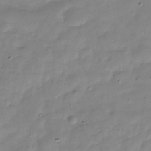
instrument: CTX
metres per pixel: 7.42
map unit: Hve
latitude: -30.6707
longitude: 91.2187
